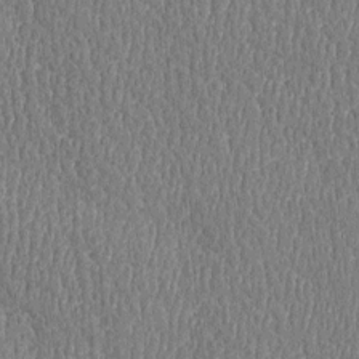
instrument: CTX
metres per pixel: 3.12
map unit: Htu
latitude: -4.9730
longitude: 175.9367
